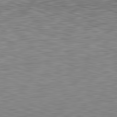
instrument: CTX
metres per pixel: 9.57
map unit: Hpe
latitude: -82.5763
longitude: 5.9556
